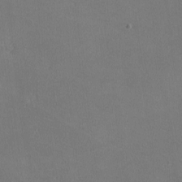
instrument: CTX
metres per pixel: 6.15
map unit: lHvf
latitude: -11.0298
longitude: -100.0633
